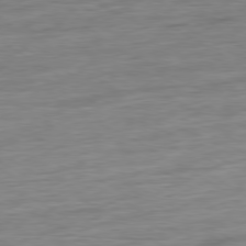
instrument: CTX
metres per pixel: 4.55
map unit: Ap
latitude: -80.3684
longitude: -67.7449
